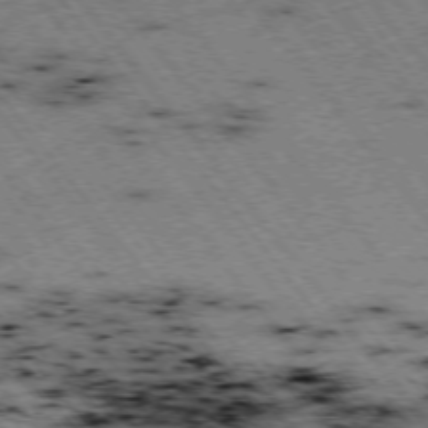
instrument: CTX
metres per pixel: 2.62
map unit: Hpe
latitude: -75.4077
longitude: -21.8395
